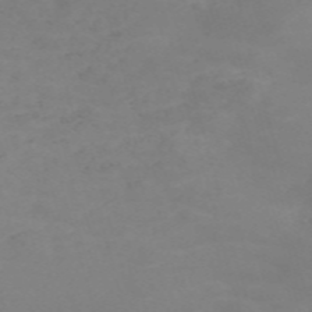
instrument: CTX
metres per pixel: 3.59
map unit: Nve
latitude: -59.3887
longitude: 60.4629
